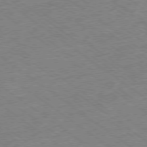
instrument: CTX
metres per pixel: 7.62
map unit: Ap
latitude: -78.9163
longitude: -49.1214
